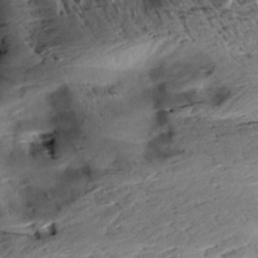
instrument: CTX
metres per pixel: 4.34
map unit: Aa
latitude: 10.6302
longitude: -142.8002
